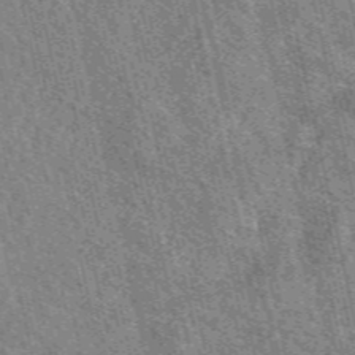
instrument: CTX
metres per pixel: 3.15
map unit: eAb
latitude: 50.7813
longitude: 114.2172
